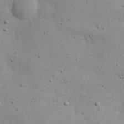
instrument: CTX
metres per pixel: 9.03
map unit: eHh
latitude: 20.6869
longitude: -62.7813
